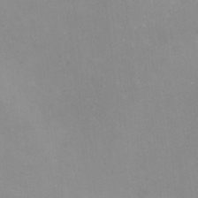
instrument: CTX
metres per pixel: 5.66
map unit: HNhu
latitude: -1.1054
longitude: -4.2522
